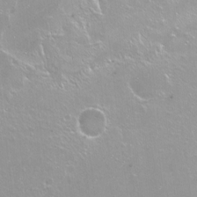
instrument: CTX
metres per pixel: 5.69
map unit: Hto
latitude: -7.1998
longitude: -46.6869
